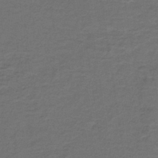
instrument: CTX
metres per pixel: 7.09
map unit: lHb
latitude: -39.4077
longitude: 58.1038
